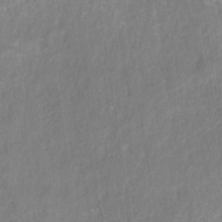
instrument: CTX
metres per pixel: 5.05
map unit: HNhu
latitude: -28.5574
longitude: 73.7477
